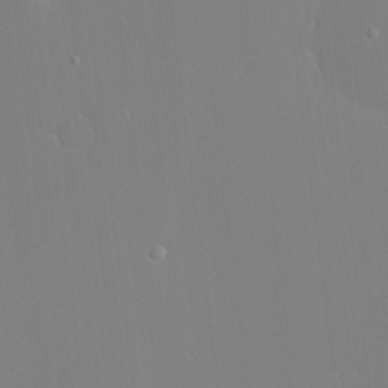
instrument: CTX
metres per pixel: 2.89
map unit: Nhu
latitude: -4.5196
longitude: -83.2537
